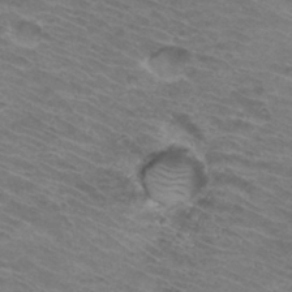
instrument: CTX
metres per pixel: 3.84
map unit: Hto
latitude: 33.8016
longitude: -43.8583
